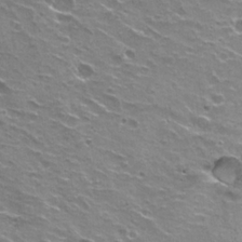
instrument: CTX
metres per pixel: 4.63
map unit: Hto
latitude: 22.2333
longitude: -31.5938
